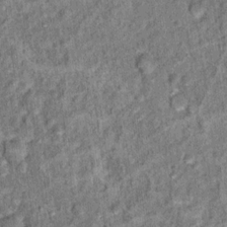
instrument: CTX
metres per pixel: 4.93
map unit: Hto
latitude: 14.7247
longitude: -34.7435
